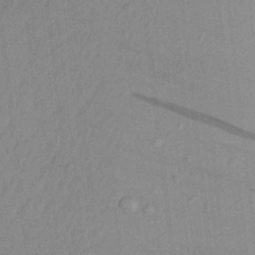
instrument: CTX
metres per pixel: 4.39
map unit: Aa
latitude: 22.1578
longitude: -147.8584
